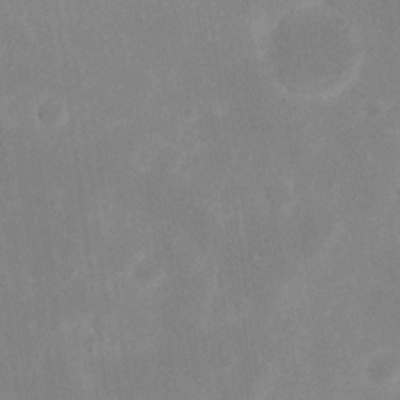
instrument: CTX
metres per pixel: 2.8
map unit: eHh
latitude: 19.8961
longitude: -70.5923
